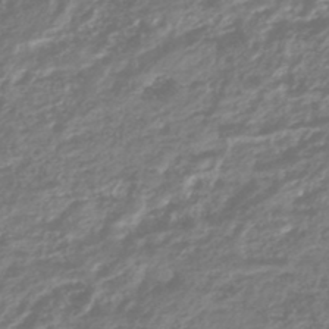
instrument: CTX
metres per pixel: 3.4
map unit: HNhu
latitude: -45.1620
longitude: 98.3495
